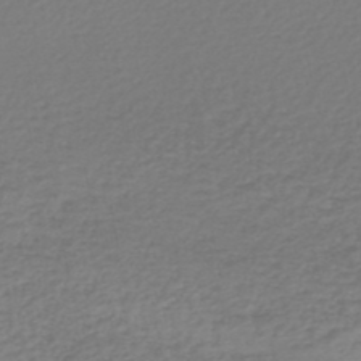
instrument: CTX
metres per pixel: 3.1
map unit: lHb
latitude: -46.5007
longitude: 63.5777
